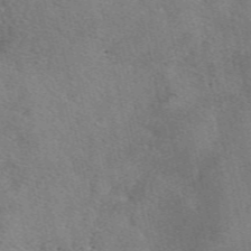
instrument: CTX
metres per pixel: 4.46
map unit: eAb
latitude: 49.1781
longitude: 121.8800
